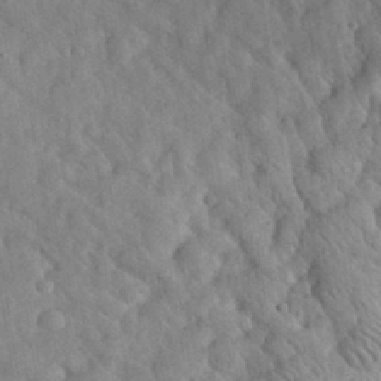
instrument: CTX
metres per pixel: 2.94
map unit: eHh
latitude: 30.7247
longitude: -71.9717
